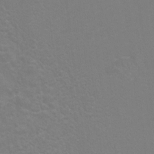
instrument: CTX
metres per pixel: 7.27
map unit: Hto
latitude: 6.7057
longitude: -31.1404
